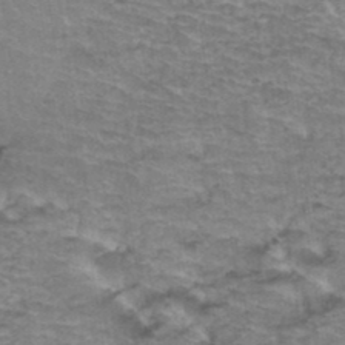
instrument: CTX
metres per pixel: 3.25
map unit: Hto
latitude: 37.6316
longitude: -43.3293
